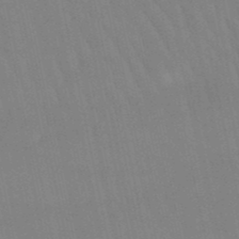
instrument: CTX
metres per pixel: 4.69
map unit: lHb
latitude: -50.0850
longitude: 71.0487
